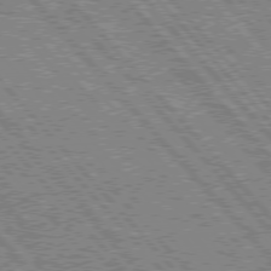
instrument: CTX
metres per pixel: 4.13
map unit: Hpe
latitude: 75.6316
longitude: -126.5546
